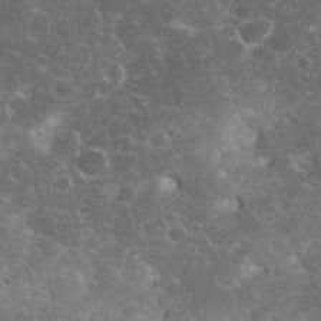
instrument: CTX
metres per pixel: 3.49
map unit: eHh
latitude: 35.3859
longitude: -65.0458
